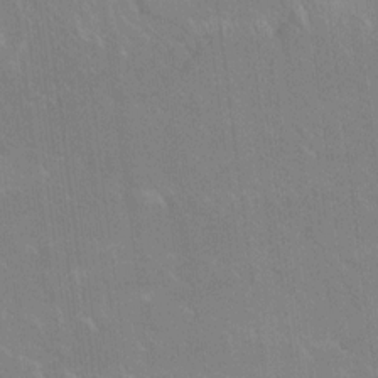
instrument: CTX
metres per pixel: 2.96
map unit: Ave
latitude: 19.1214
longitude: -136.4034
